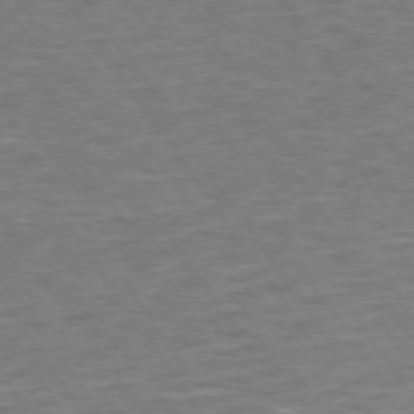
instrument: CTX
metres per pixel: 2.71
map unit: Hpe
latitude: 73.7639
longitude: -125.3859
